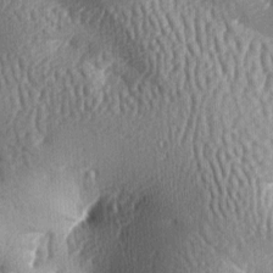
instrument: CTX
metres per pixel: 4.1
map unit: lAa
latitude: -6.8786
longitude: -127.0459
